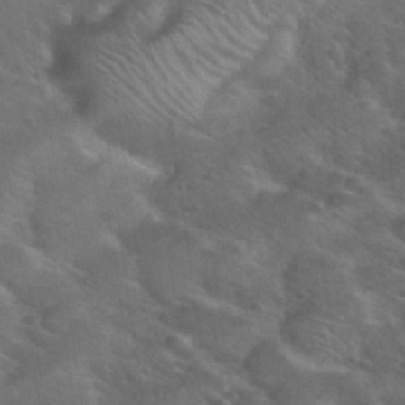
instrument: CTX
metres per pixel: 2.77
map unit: Nhu
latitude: 26.7813
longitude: -55.6127
